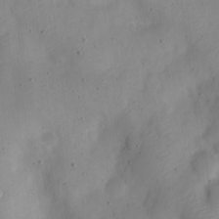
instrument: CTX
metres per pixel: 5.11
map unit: Nve
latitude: -22.7841
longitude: 106.7275
